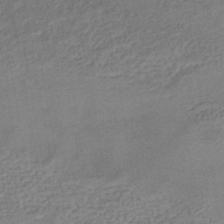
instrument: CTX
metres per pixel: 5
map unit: eHb
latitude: -40.6329
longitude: 83.9178
